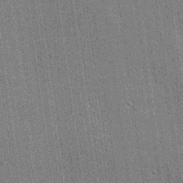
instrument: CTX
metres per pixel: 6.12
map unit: lHvf
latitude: 19.1592
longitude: 142.7841
